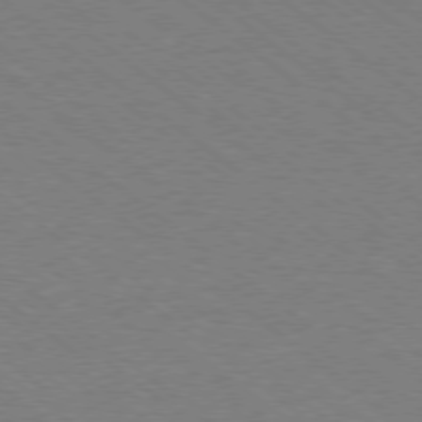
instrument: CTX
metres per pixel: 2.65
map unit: Ap
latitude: -78.9352
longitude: -83.6882
